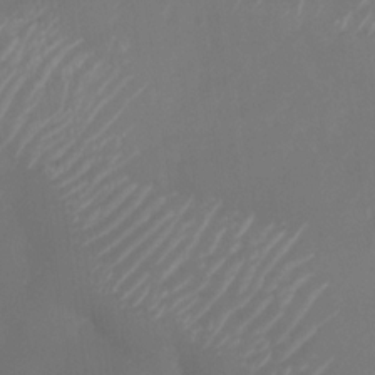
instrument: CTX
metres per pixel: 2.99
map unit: Nhu
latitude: -28.8975
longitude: -58.2712
